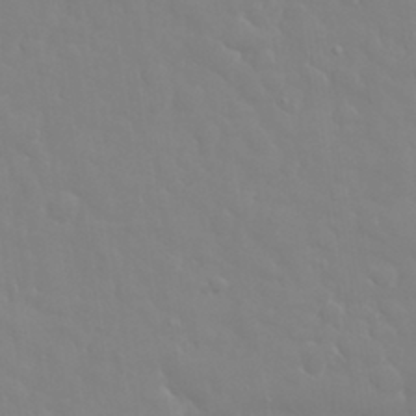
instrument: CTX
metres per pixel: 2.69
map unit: eHh
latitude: 32.8569
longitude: -60.5357
